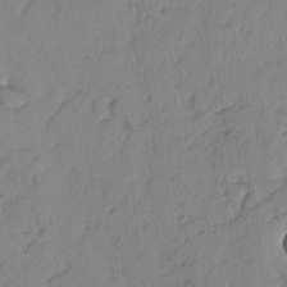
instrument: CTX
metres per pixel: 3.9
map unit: lAvf
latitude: -2.6329
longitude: -105.1970
